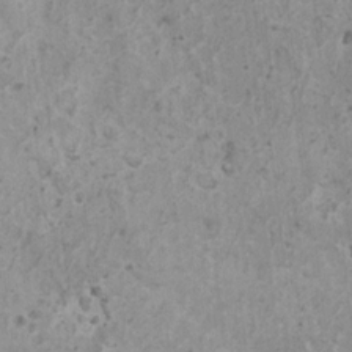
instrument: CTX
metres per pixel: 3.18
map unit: HNhu
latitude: 0.6679
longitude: 3.9367
